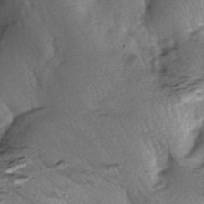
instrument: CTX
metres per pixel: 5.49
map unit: lAa
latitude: -6.3117
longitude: -126.3467
